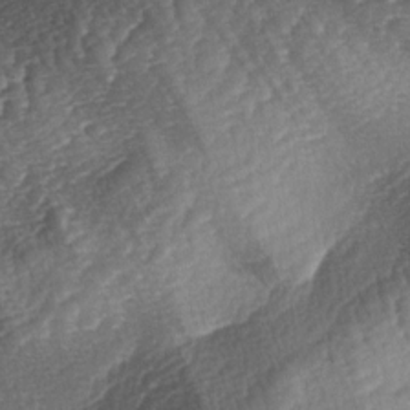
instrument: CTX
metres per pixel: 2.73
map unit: lAa
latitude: -3.6910
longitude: -127.6694
